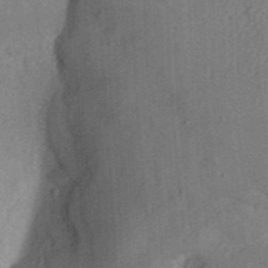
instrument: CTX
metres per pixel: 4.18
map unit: Aa
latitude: 30.9703
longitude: -142.1200
